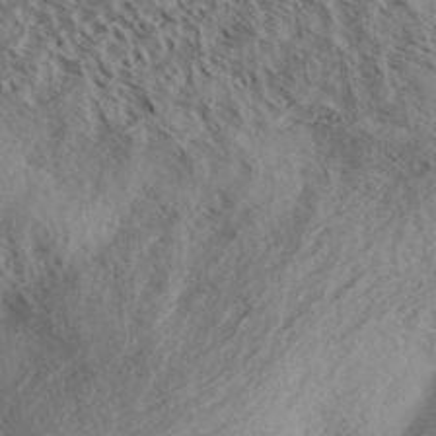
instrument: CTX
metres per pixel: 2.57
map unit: Aa
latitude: 33.2915
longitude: -139.6694
